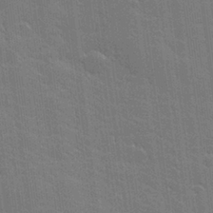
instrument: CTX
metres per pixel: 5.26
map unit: lHvf
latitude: 27.1214
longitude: 141.1620
